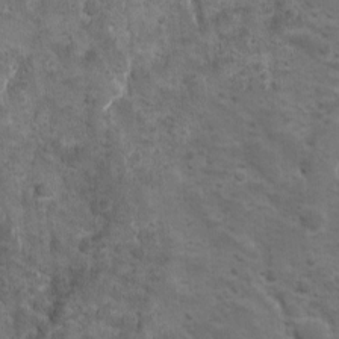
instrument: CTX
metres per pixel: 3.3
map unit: Ave
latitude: 10.5735
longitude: -104.1389
